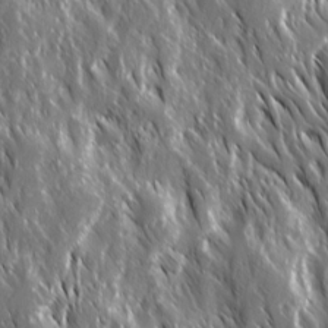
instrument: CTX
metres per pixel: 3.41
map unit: Ave
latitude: 15.2348
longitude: -133.2159
